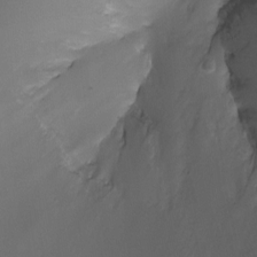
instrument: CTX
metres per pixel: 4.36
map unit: Ht
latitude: -12.4062
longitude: -44.0822
